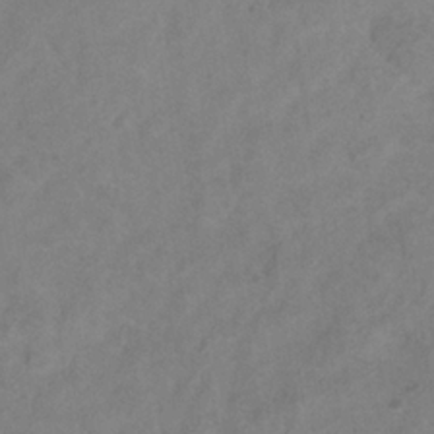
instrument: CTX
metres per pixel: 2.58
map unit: Hve
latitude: -35.0297
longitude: 88.0472
